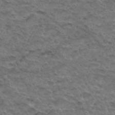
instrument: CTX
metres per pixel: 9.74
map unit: Hto
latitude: 33.0458
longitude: -48.3845
